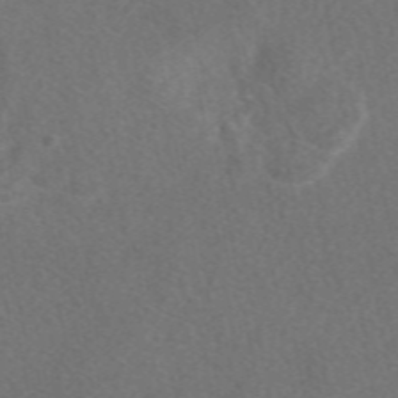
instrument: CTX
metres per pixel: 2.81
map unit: eAb
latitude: 48.1200
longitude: 119.0675
